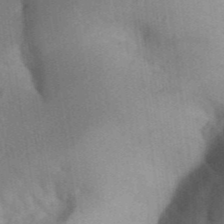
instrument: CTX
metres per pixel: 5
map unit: Aa
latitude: 32.6679
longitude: -142.3467
